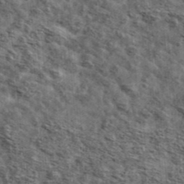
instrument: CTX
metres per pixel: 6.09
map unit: Ave
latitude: 42.6113
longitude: -107.0836
